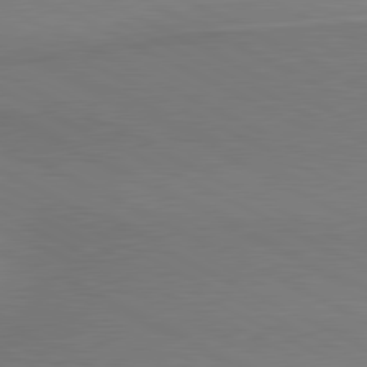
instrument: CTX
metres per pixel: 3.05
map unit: lApd
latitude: 81.0647
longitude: 162.7274
